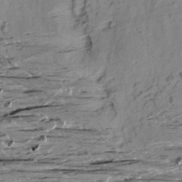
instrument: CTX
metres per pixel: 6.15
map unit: Aa
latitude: 9.0459
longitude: -140.5545
